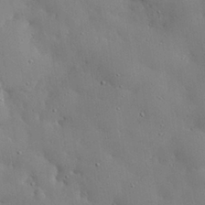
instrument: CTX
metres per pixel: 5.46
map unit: eHh
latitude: 28.0444
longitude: -82.8757
